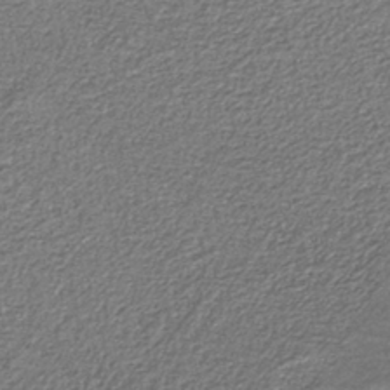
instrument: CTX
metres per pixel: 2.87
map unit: eAb
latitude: -39.8045
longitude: 51.8233
